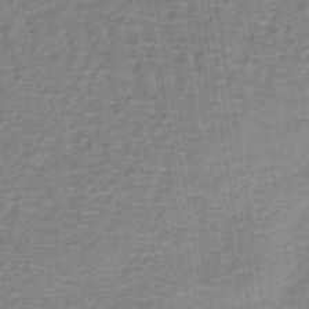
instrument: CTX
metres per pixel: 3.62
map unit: lHb
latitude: -39.5021
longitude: 60.1228
